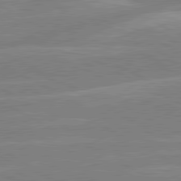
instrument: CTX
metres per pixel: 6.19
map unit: lApd
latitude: 80.8380
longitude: -124.1766
